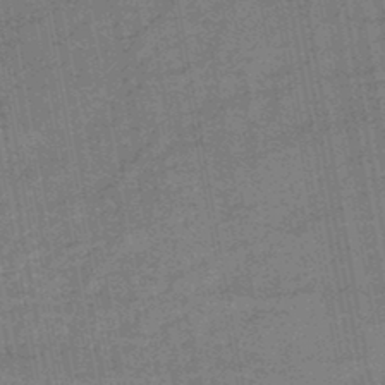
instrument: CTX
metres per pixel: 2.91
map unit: HNb
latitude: -46.5951
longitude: -36.5735
